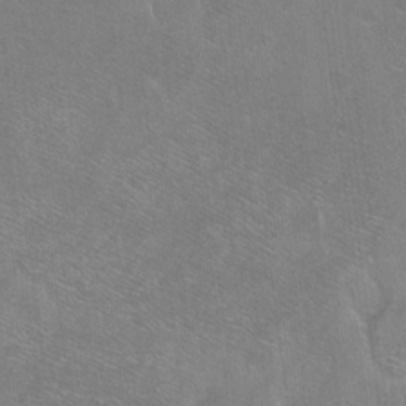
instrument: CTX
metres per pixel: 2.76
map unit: Ht
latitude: -7.1998
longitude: -36.6113
